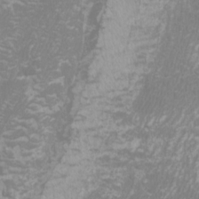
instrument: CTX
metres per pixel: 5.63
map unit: Htu
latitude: -6.7841
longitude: -74.2145
